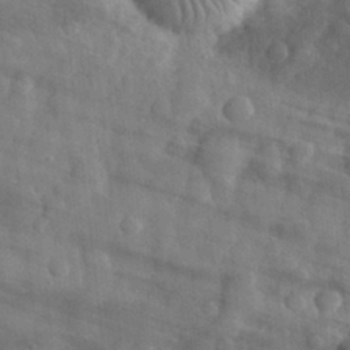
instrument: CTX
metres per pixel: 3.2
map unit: eHh
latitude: 31.3104
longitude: -71.8961
